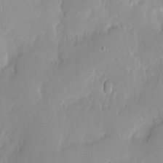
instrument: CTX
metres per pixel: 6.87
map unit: Nhe
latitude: -2.3495
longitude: -59.6694
